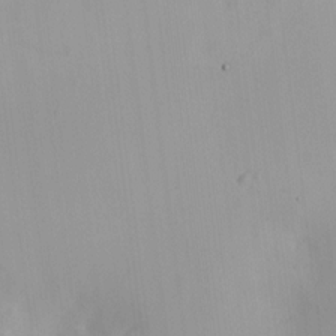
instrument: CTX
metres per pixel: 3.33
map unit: HNhu
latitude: 7.8394
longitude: 8.8030
